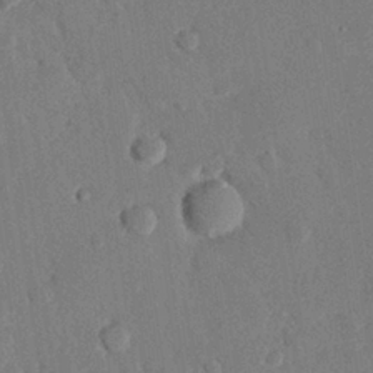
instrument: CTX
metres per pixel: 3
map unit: eHh
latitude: 26.1578
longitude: -80.6490
